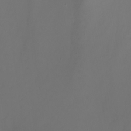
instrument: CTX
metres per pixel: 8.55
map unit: Nhu
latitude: -4.4629
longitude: -76.7624
